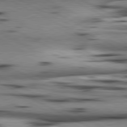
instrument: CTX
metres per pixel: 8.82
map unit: lApd
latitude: 80.7435
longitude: 156.4062
